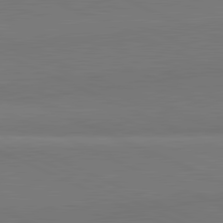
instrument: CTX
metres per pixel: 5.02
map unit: lApd
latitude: 81.8772
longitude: 151.0486
